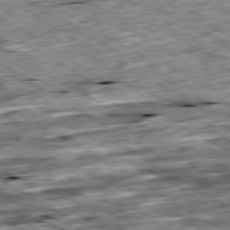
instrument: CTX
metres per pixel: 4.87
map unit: Ap
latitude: -80.0094
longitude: -90.0633
